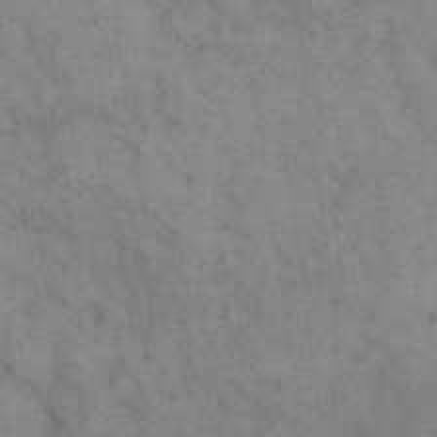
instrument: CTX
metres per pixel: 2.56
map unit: eHh
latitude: 17.9528
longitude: -63.7072
